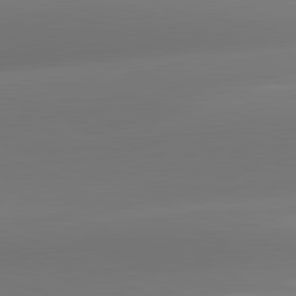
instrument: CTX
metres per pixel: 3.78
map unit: lApd
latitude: 81.7827
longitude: -162.2145
